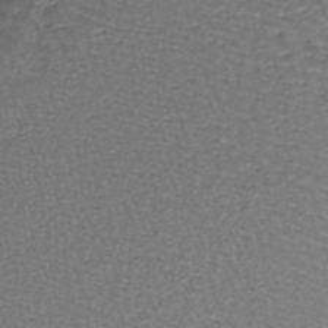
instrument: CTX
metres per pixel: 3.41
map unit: lHb
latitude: -37.9178
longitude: 58.8030
